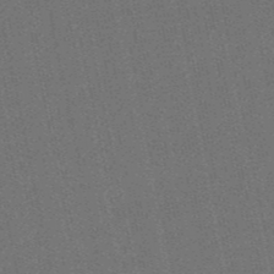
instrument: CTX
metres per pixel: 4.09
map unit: eHb
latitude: -50.3873
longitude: 79.4454
